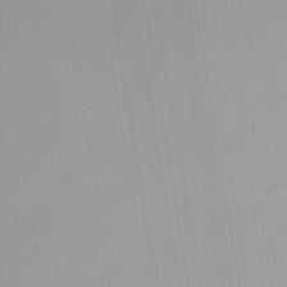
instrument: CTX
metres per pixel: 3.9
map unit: Ave
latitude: 17.7072
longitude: -139.1025
